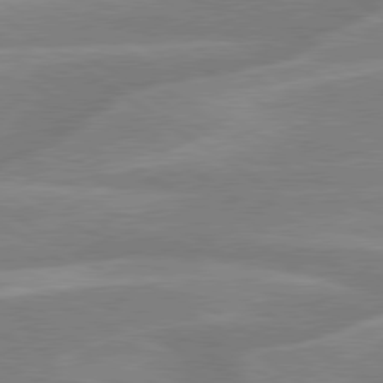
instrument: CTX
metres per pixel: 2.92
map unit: lApd
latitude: 79.4238
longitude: -122.4412
